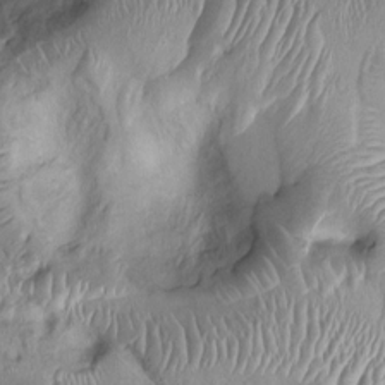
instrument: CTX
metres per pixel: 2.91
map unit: Ht
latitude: -0.3307
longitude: -13.8017
